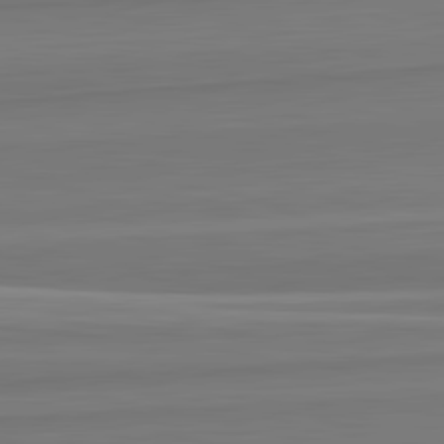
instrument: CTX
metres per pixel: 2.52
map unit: lApd
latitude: 82.5545
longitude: 169.0297
